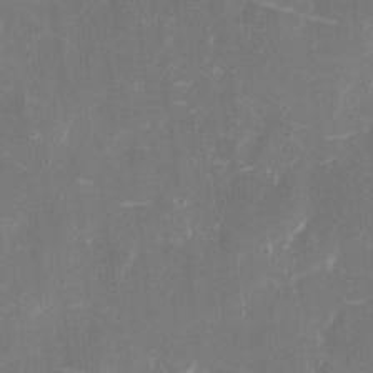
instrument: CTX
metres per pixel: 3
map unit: eHh
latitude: 7.6883
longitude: -69.0081
